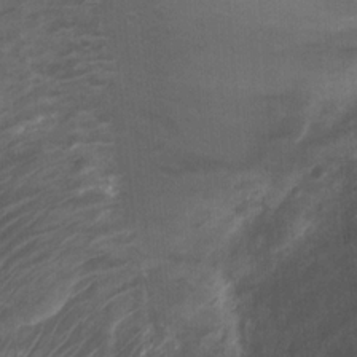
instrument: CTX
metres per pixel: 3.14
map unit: Ht
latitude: 2.3656
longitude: -19.6505
